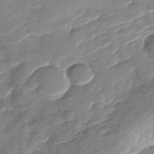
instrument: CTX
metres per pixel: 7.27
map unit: Nhu
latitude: -27.4832
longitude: -78.6680
